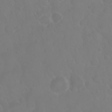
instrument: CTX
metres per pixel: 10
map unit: Nhu
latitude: 24.6868
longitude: -62.8569
